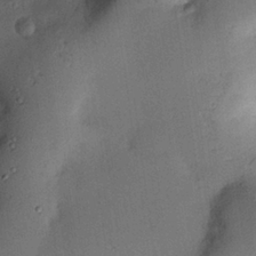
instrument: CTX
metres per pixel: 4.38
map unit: eHh
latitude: 25.5938
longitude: -75.6694
